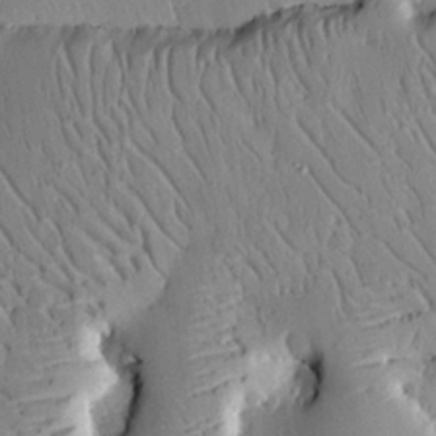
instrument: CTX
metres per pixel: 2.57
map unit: Ht
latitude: 9.3671
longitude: -78.2901
